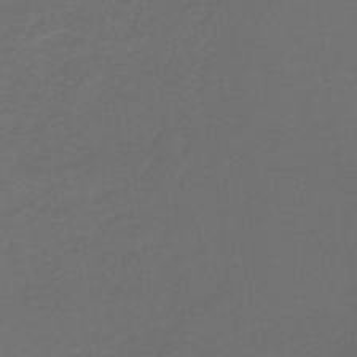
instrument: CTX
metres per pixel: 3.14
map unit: lHb
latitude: -38.4629
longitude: 58.2172
